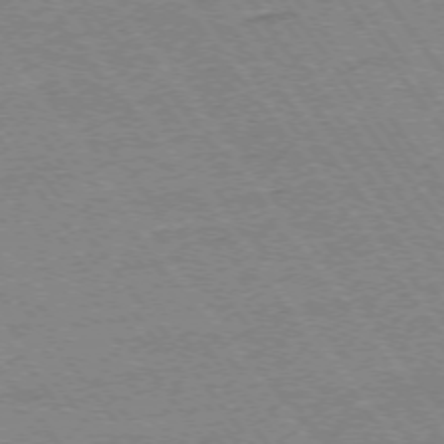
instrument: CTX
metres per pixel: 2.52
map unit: Ap
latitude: -74.5385
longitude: -82.3845
